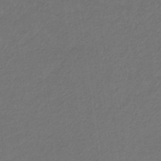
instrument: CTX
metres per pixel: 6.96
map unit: eHb
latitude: -32.4818
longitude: 70.4818
